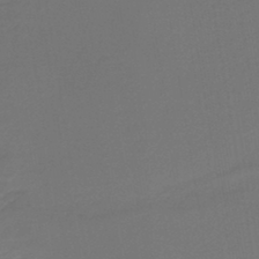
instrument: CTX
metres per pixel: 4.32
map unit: lHb
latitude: -43.6532
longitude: 52.8219
